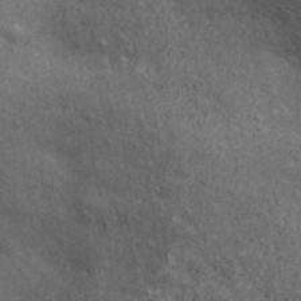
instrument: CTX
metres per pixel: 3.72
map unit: ANa
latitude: 41.4237
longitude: 26.8596
